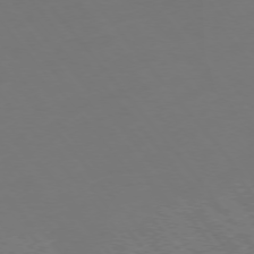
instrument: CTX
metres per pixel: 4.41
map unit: Hpe
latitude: -76.1606
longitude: -10.4034
